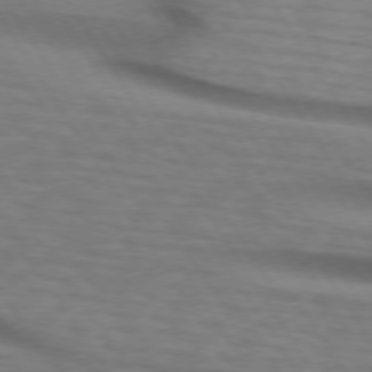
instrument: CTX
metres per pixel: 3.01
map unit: lApd
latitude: 74.2145
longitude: -77.1970
